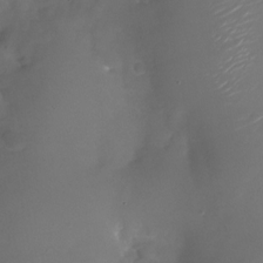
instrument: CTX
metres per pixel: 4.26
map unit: Nhu
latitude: -23.8612
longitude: -73.3482
